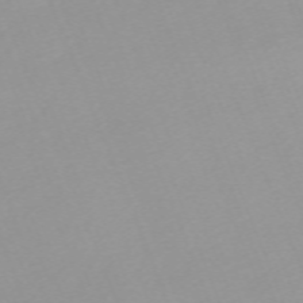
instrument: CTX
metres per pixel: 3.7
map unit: Nhu
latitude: -67.2943
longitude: 38.0283
